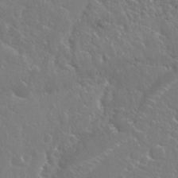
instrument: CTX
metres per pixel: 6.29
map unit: Nhu
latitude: 24.8380
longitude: -59.4426
